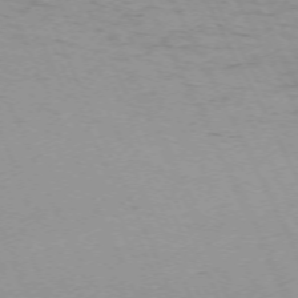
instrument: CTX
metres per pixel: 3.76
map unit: Nhu
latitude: -68.2172
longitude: 37.3509
